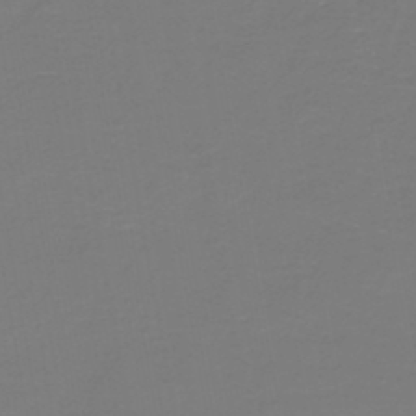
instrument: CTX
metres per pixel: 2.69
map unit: HNb
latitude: -46.4440
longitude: 53.6344
